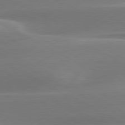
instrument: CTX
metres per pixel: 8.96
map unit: lApd
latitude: 79.4616
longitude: -115.6693
